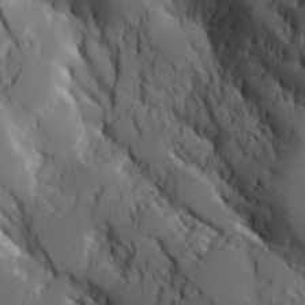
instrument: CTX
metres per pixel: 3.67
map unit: Aa
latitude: 25.8016
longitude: -127.4804
